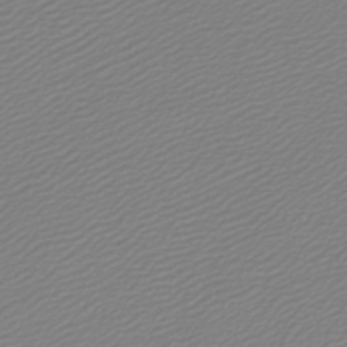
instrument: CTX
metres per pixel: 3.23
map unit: lHb
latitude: -46.5196
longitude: 59.5399
